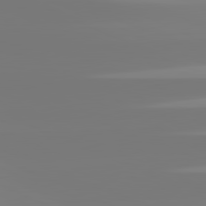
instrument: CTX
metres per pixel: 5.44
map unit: lApd
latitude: 81.8394
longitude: -148.8569
